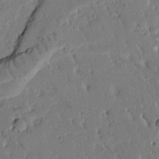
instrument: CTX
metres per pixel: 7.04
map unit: Ht
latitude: 9.3293
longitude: -78.4601
